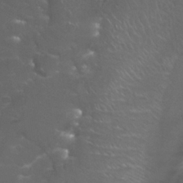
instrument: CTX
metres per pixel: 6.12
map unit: Nhu
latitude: 27.2915
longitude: -60.7813
